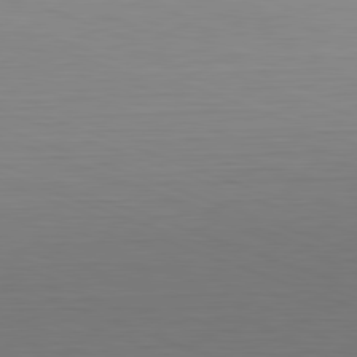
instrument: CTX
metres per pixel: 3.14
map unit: Hpe
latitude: -82.4818
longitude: 6.8975
